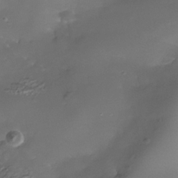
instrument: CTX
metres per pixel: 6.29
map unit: Nhe
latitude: -36.6707
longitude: -117.6127
